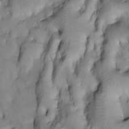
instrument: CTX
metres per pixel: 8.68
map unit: Htu
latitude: -4.6896
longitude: 150.1227
